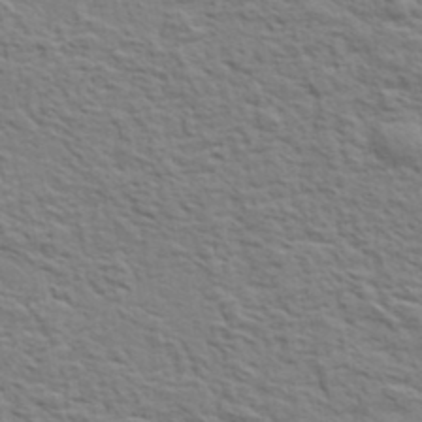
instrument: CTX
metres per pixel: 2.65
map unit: eHh
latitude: 37.1214
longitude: -81.3482
